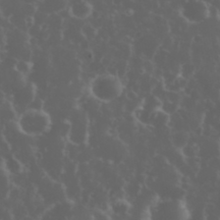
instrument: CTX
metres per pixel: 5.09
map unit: eHh
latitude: 34.6112
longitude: -59.7639
